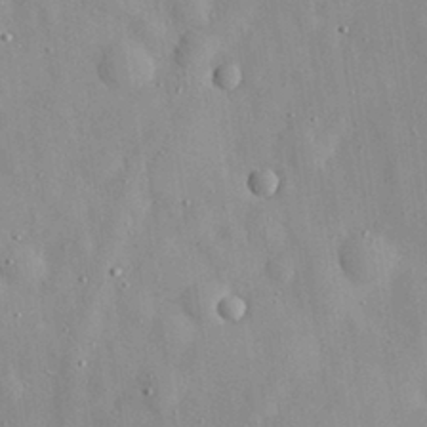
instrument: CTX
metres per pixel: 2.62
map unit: eHh
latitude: 29.3104
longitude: -74.3656
